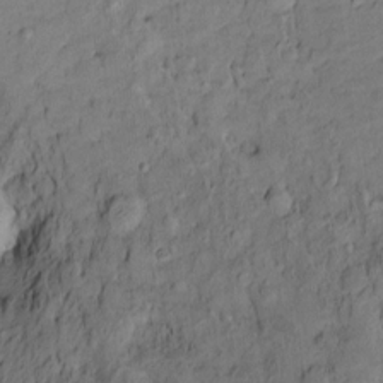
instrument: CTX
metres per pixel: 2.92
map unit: Htu
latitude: -10.0661
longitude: 177.2565
